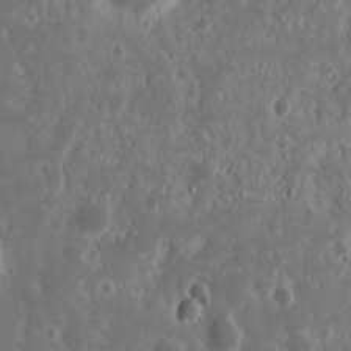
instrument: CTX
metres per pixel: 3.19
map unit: Nhu
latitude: 14.8569
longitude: -73.1026
